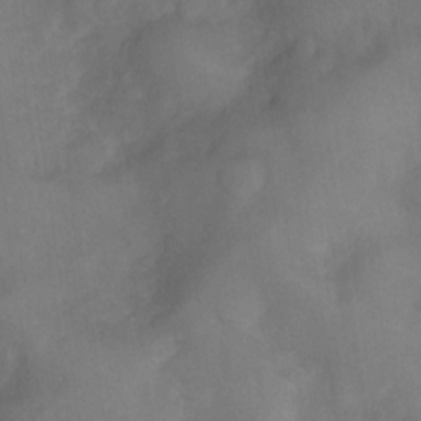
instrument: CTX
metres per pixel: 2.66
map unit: Nve
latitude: -26.6518
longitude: -148.2711
